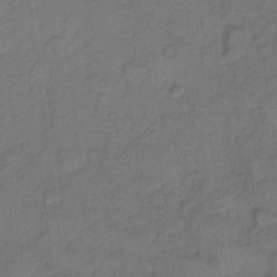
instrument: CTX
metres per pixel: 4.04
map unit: Hto
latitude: 7.2726
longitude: -61.1214
